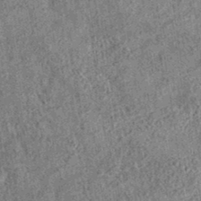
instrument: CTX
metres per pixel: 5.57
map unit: eAb
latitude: 35.5938
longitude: 114.8786
